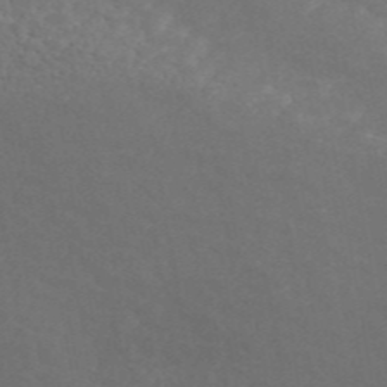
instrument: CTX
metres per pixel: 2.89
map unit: ANa
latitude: 44.9325
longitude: 26.2928
